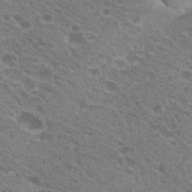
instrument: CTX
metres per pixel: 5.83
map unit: Hto
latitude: 20.9136
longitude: -34.3278
